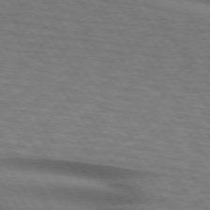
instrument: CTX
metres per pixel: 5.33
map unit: lApd
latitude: 74.2145
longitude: -77.6127
